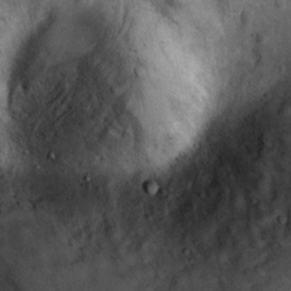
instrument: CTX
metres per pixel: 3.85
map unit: Ht
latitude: 8.6302
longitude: -36.0822
